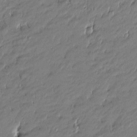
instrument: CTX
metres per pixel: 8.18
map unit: Htu
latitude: -5.3509
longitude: 176.8219
